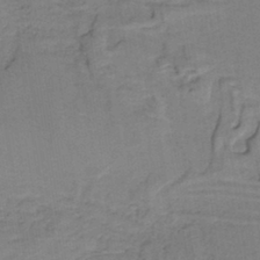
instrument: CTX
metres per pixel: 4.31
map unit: lHb
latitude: -40.5951
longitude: 53.0864
